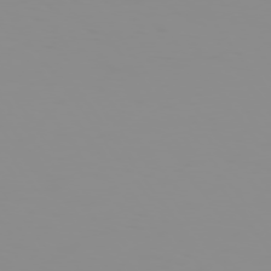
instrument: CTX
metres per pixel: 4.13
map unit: Hpe
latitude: 74.4979
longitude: -128.4223
